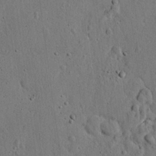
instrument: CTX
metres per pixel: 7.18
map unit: eHh
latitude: 23.9528
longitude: -80.1956
